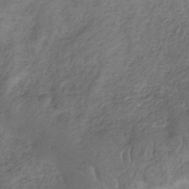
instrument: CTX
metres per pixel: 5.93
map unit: HNb
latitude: -32.9164
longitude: 61.7667
